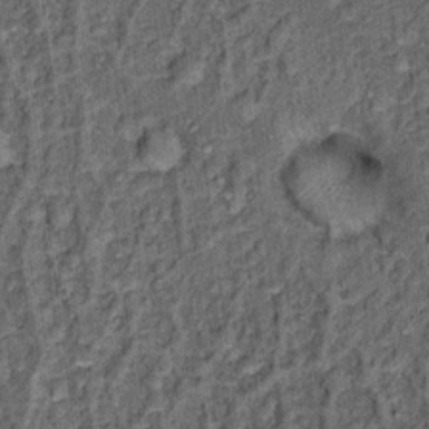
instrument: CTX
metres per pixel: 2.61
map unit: Hto
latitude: 14.2145
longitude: -34.5168
